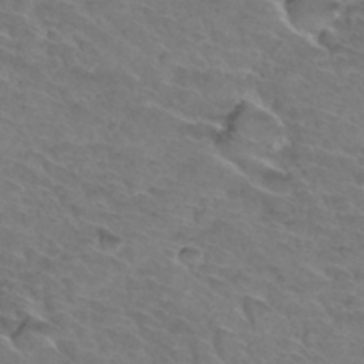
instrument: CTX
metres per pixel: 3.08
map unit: Hto
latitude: 32.8191
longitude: -45.9150
